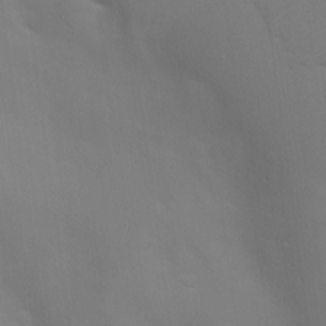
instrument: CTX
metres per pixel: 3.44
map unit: Aa
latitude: -7.4076
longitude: -78.3845
